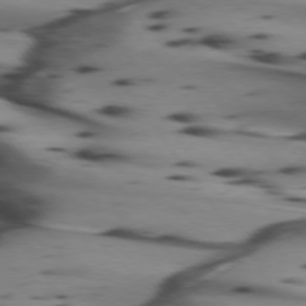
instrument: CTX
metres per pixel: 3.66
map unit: lApd
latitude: 74.5357
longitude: -64.9514
